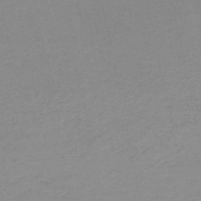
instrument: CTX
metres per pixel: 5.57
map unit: HNb
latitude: -51.2565
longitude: -52.2523
